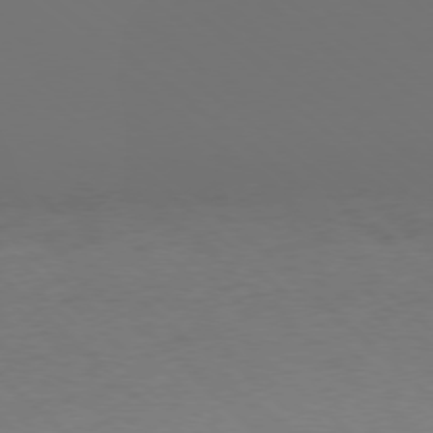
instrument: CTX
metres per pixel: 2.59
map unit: Ap
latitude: -77.8989
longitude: -99.1214
